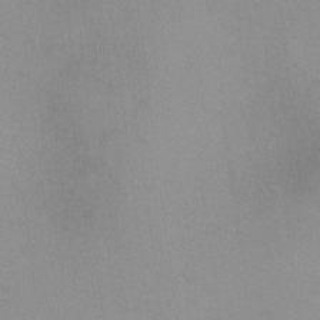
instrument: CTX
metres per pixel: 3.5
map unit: HNhu
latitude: -1.5777
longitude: -7.5560
